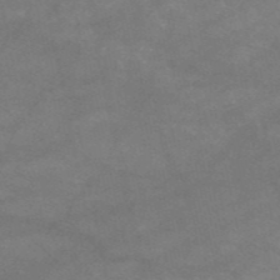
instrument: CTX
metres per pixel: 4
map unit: HNb
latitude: -53.7666
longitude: -41.7449
